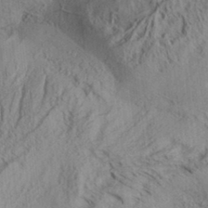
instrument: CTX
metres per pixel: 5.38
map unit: Aa
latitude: 32.8191
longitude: -137.0459
